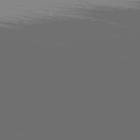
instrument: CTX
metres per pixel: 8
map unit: Ap
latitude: -79.7477
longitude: -59.4993
